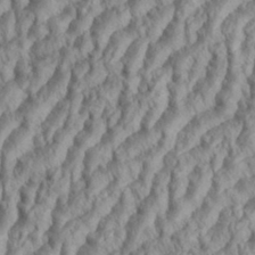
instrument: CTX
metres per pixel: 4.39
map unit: eHh
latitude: 35.4237
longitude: -138.1767
